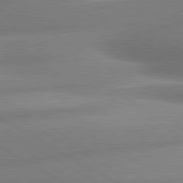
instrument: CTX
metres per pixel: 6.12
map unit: lApd
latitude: 80.2900
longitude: -163.2726
